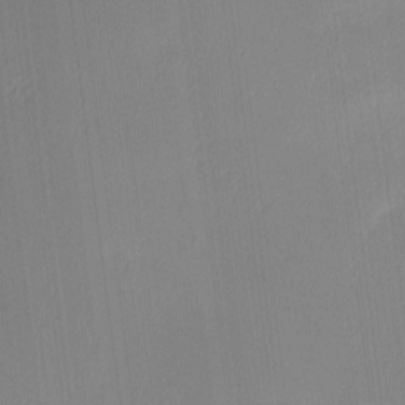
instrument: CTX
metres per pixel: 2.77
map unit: Ave
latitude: 3.2915
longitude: -113.7261
